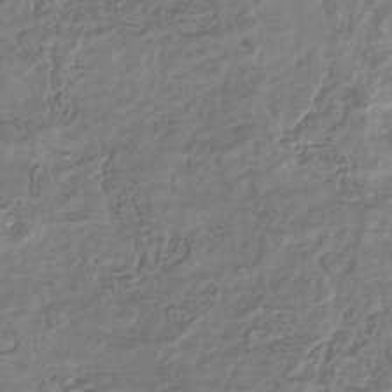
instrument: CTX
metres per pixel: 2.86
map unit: eHb
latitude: -35.3321
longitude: 80.6141
